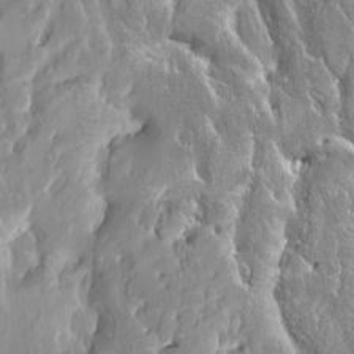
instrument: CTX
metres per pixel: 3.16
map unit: HNhu
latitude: 2.5923
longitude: 7.9367
